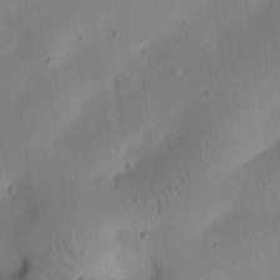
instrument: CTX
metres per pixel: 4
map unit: eHh
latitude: 24.8757
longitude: -68.6869
